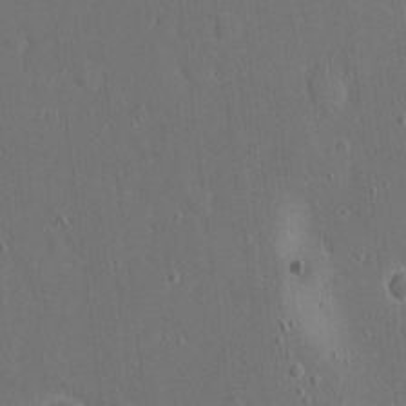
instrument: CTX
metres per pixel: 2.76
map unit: eHh
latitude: 5.5938
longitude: -68.4034
